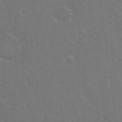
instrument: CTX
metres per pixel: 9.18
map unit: Nhu
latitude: 25.1592
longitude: -51.7827
